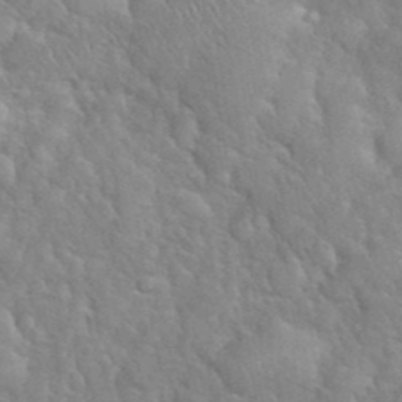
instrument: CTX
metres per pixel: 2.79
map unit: eHh
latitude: 39.0458
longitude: -57.6504
